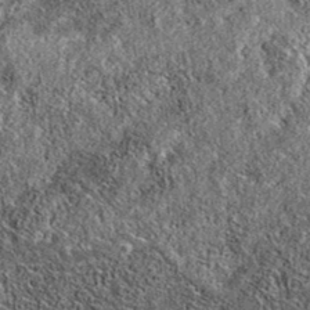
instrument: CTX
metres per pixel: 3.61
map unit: eAb
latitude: 36.5168
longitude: 108.5007
